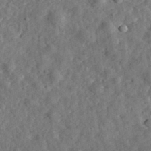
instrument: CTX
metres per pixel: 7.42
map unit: eHh
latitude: 35.7071
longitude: -78.7624
